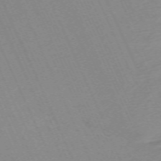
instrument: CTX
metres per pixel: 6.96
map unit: Nhu
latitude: -67.0675
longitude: 39.3510
